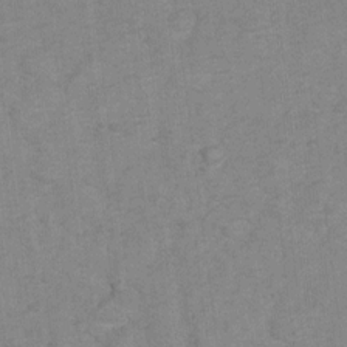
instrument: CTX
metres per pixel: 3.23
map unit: Hto
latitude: 6.6490
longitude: -36.7058
